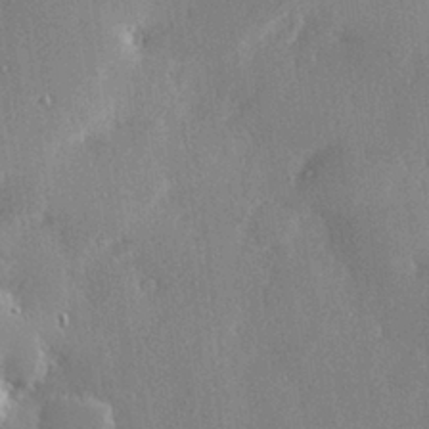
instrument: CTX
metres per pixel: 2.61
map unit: Hve
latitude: 28.6868
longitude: -91.6883
